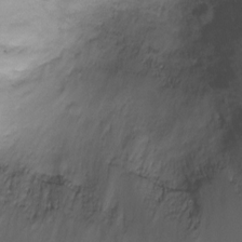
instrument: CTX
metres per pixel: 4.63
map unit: Ht
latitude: -6.7841
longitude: -19.8394
